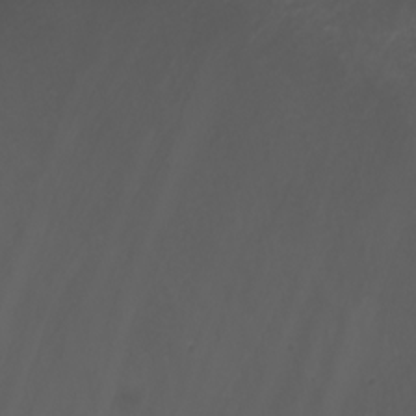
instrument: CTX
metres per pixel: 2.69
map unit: Nhu
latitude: -5.5588
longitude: -88.5168
